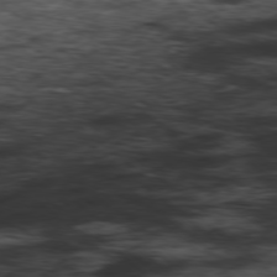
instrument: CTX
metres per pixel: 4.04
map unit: Hpe
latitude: -78.6140
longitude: 16.5007
